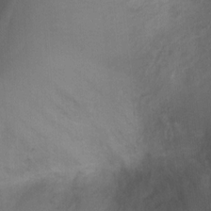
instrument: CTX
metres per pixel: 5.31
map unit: Ht
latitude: 2.3467
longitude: -27.1214
